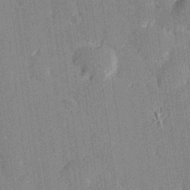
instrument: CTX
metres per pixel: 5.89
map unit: Hve
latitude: 27.3104
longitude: 144.4629
